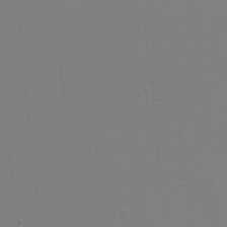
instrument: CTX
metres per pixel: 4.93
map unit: eHh
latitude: -5.7666
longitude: -83.4048
